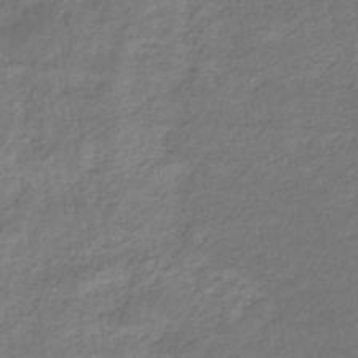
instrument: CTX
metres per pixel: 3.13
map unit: eHb
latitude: -32.2173
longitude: 68.5195
